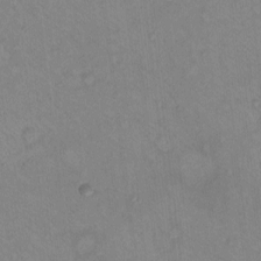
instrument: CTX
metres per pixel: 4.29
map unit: eHh
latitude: -9.9745
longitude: -67.8961
